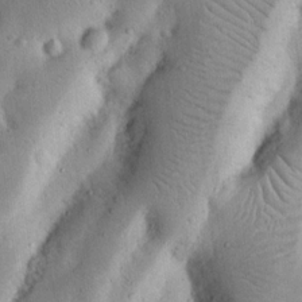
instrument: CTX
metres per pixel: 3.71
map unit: Nhu
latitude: 17.4049
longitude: -74.7624
